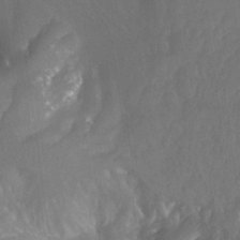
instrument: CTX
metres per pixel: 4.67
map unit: Hto
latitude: 22.1200
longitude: -51.7449
